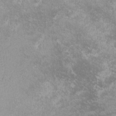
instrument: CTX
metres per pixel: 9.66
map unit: lHvf
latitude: -14.2551
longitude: -99.7638
